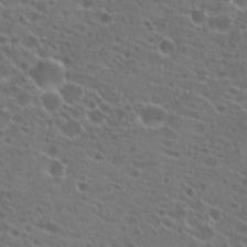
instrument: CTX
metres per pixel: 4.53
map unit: Hto
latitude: 22.0633
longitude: -41.1214
